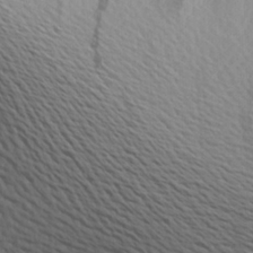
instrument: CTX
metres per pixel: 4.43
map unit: Aa
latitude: 21.3104
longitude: -142.5924
